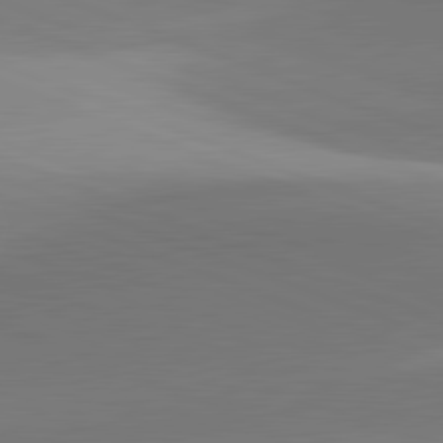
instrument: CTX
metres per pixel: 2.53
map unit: lApd
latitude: 81.7072
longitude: 141.0864
